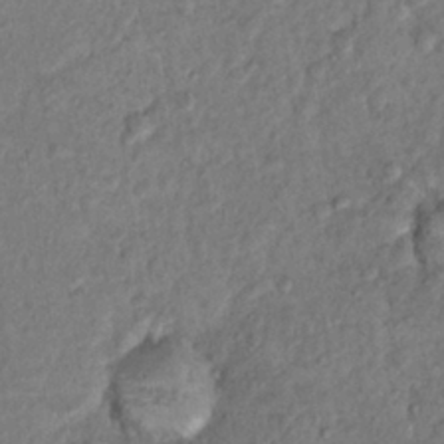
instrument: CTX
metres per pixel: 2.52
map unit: Hto
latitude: 15.0837
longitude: -30.2901
